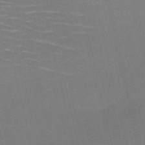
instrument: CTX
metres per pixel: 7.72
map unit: HNb
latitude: -51.0675
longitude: -45.2915
